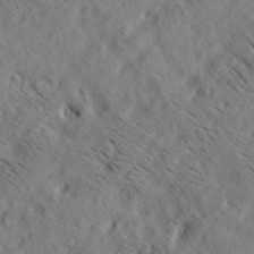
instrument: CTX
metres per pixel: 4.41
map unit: lAa
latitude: 19.8583
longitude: -139.8205
